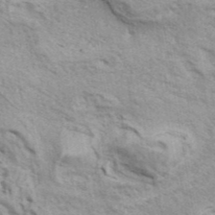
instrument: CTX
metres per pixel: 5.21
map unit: ANa
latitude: 41.7449
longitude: 17.7667
